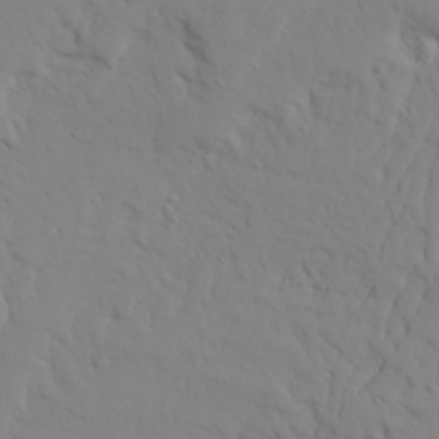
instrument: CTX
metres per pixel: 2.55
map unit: Ave
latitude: 23.6127
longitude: -132.8569
